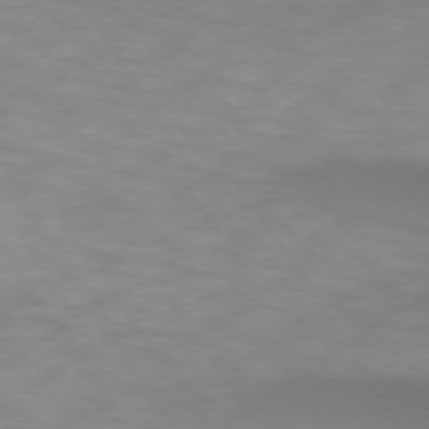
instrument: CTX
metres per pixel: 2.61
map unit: lApd
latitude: 74.2523
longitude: -50.3089
